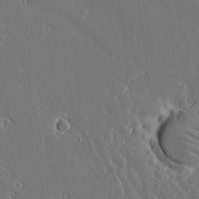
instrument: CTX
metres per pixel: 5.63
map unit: lAvf
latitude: 17.0270
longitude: -126.8758
